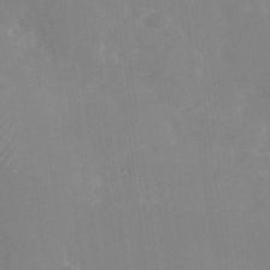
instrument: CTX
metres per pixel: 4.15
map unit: Nhu
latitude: -28.5007
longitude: -68.6302
